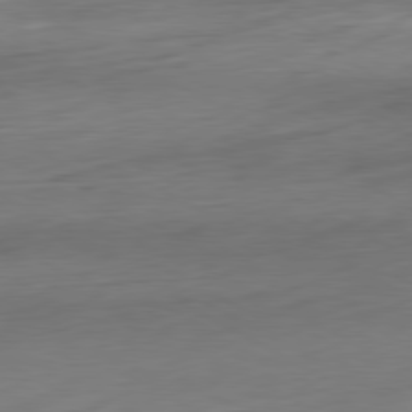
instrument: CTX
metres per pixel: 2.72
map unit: Ap
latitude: -80.8786
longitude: -67.4048
